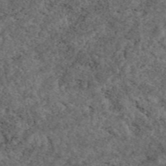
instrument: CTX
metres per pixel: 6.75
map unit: eAb
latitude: 45.7449
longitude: 113.1809
